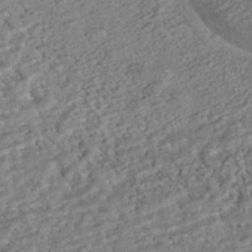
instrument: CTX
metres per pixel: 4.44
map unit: HNhu
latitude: -43.9556
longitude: 100.0661
